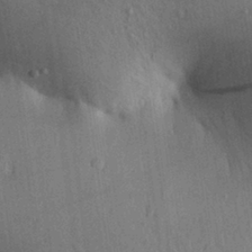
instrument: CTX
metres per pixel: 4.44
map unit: Aa
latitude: 29.1214
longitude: -146.8758
